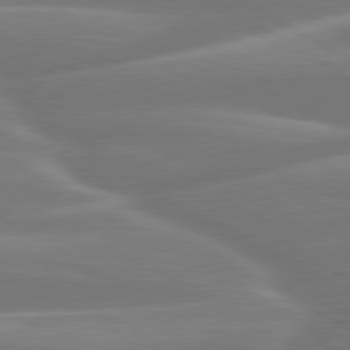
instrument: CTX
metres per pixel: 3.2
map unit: lApd
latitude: 79.8961
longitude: -129.2915
